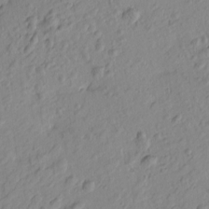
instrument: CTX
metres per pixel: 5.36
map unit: Htu
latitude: -0.0850
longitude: -175.1970
